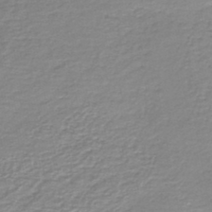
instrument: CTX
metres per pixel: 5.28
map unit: HNb
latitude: -46.1794
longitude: 52.2550
